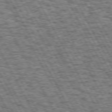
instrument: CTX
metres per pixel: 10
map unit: Hpe
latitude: 72.4412
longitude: -125.2159
